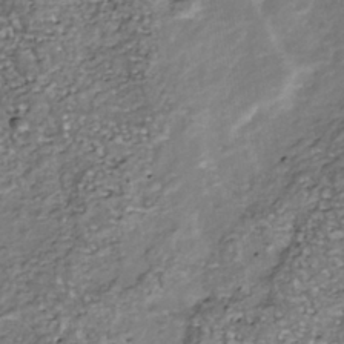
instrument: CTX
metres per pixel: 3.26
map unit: Nhu
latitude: -39.1431
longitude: -81.1403
